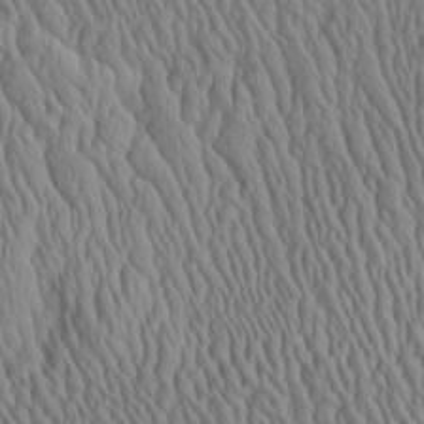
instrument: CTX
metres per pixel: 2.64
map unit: Aa
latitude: 25.1403
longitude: -135.7260
